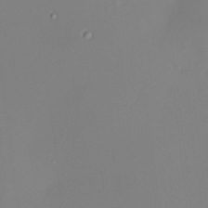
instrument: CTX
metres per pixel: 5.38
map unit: HNhu
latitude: 10.2334
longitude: 11.7289
